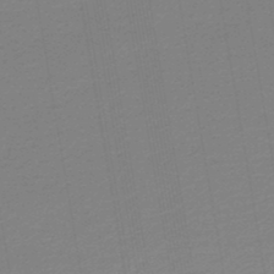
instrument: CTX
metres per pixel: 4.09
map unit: lHb
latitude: -46.2928
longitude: 59.0864
